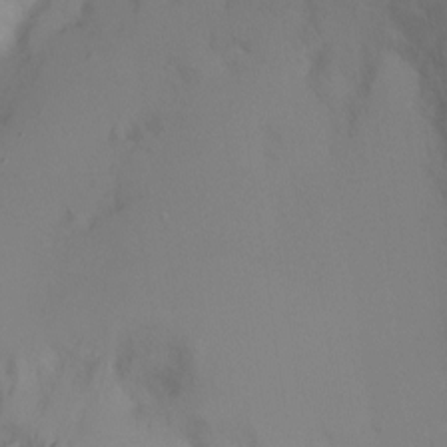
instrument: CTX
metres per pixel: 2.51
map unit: Ht
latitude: -6.3117
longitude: -29.8961
